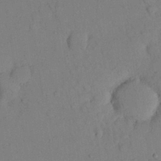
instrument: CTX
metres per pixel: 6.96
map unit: Nhu
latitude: 26.2901
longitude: -73.4049
